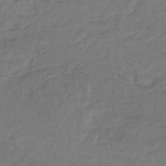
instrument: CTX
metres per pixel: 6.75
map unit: lHb
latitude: -35.6155
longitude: 66.6518
